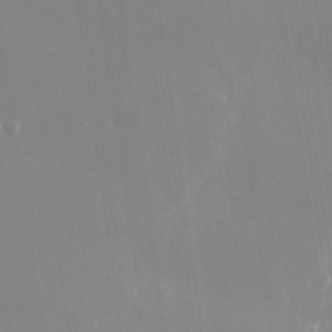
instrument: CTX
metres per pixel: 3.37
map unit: Nhu
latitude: -24.3873
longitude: -72.7247
